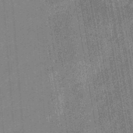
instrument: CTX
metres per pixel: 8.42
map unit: eHb
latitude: -44.3306
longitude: 87.7478
